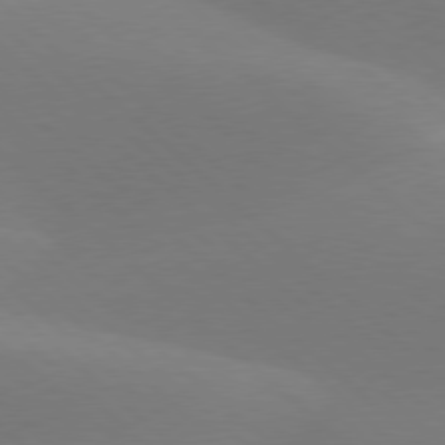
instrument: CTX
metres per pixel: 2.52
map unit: lApd
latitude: 77.8772
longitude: -51.9528
